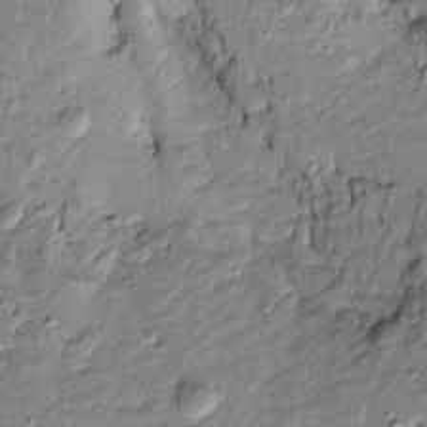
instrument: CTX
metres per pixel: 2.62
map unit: Htu
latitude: -8.5574
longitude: 177.4832
